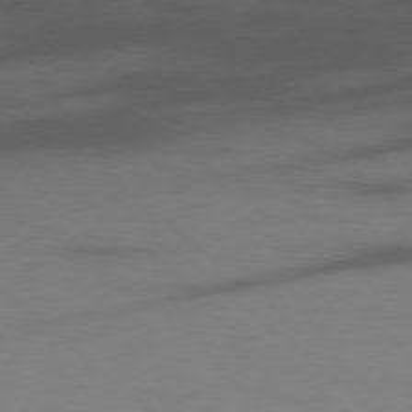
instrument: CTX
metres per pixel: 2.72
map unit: Ap
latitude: -76.7463
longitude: -67.0269
